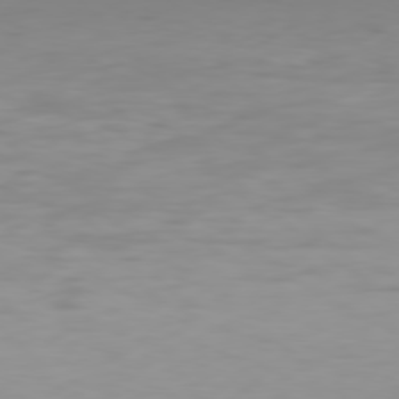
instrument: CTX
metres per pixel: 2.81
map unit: Hpe
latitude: 78.3656
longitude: -137.1215
